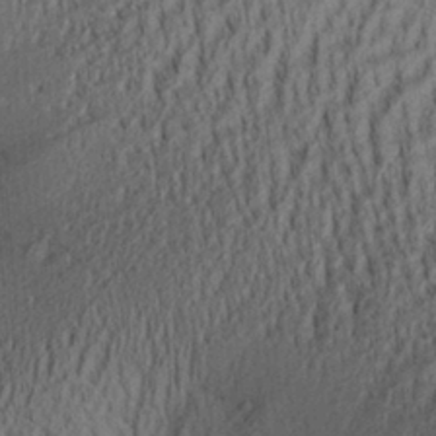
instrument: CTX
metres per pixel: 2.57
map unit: Aa
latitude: 27.3860
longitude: -136.2145
